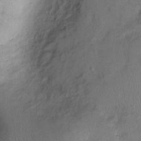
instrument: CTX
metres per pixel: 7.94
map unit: Ht
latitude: 0.9324
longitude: -13.7261
